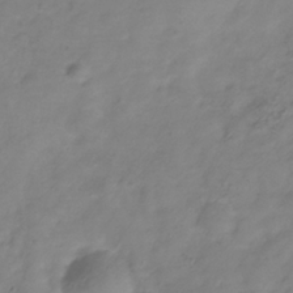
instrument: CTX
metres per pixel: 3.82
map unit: Hve
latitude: -33.6533
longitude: 91.7100
